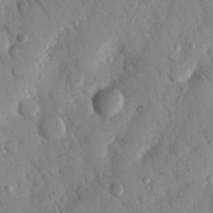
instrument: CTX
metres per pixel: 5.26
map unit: Nhu
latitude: 19.1025
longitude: -77.8205
